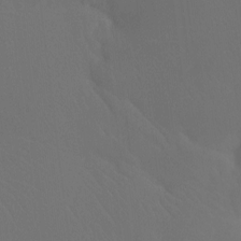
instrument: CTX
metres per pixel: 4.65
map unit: Htu
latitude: -13.8611
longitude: -47.5560
